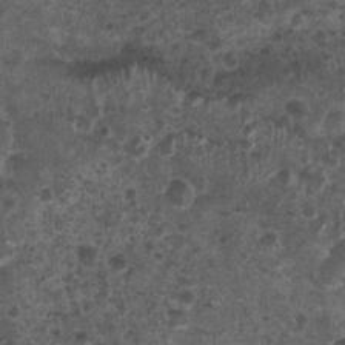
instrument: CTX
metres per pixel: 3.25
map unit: Nhu
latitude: 3.4426
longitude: -14.6302
